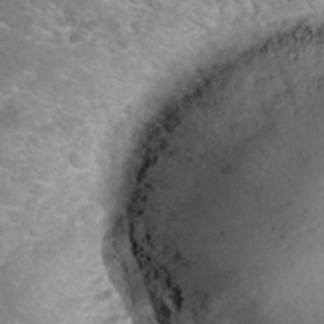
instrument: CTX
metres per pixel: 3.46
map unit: eHh
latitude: 34.9891
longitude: -64.8758
